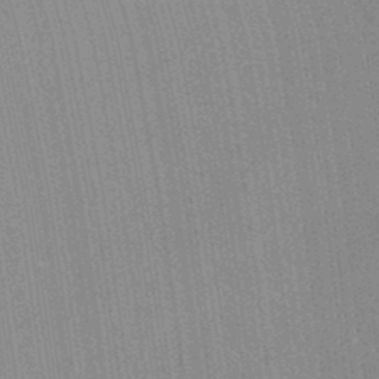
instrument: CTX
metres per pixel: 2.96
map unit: Ave
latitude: 22.8947
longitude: -136.3468
